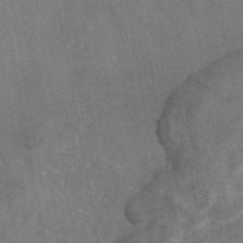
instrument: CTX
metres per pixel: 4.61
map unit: eAb
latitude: 46.4601
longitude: 113.7100
